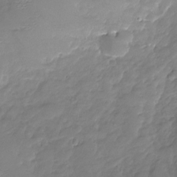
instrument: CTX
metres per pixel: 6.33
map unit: Nhu
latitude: -28.1228
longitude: -60.2711
